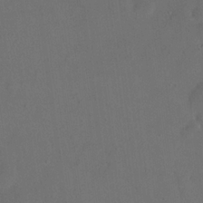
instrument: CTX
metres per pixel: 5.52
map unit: eHh
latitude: 18.6301
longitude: -65.1214
